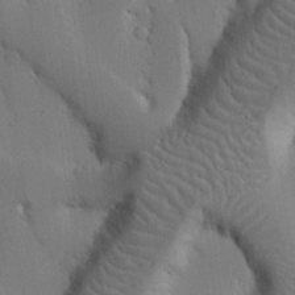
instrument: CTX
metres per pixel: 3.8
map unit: Nhu
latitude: 14.4790
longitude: -79.0081
